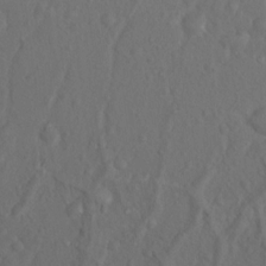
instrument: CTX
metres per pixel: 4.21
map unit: Nhu
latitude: 12.2901
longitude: -28.2144
